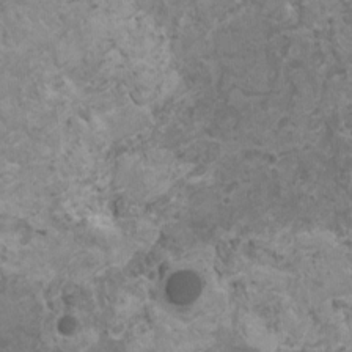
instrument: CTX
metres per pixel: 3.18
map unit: HNhu
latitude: 0.3089
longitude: 2.6707
